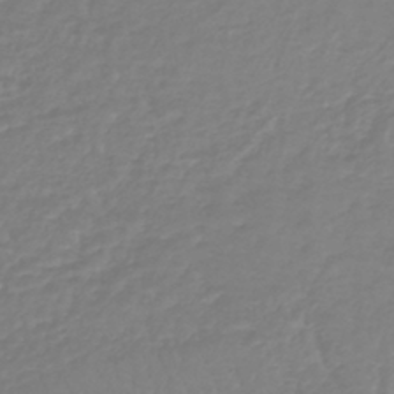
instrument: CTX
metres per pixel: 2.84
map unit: lHb
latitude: -41.5777
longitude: 71.2376
